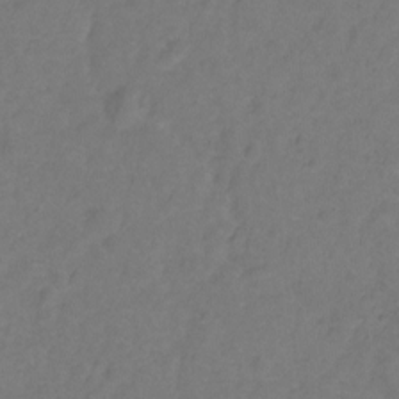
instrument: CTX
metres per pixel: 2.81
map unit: Hto
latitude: -2.7085
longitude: -33.9150
